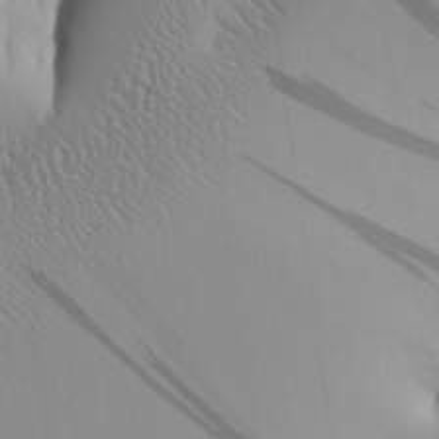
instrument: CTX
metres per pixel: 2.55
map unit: Aa
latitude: 24.3089
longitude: -135.7827
